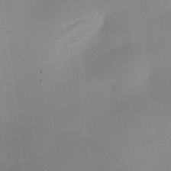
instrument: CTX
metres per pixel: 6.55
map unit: Nhe
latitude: -19.8422
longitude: 144.0094
